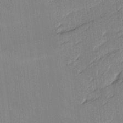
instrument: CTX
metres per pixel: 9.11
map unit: Ave
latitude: 16.7246
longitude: -138.4601
